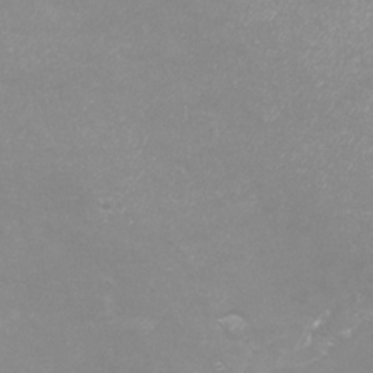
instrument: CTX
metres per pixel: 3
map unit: eHh
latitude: -12.7463
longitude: -59.9528
